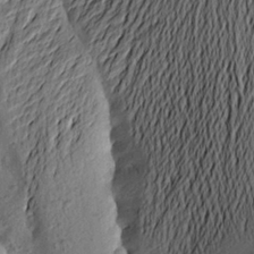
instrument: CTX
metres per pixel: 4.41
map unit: Aa
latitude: 22.8758
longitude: -149.5938
